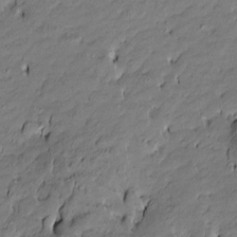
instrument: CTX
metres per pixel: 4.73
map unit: Htu
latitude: -10.0283
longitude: 176.8597
